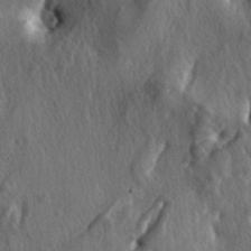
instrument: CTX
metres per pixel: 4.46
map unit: lAa
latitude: -5.1998
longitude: -124.4979
